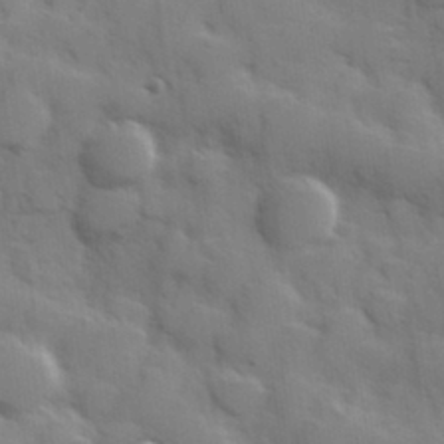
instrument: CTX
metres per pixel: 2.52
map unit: Hve
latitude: 31.2537
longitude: 150.9353
